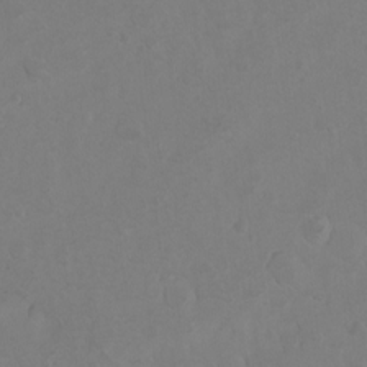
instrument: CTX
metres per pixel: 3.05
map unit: eHh
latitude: -3.2942
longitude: -74.4223
